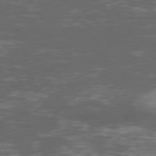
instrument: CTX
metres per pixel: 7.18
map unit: Ap
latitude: -76.3873
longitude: -69.3293
